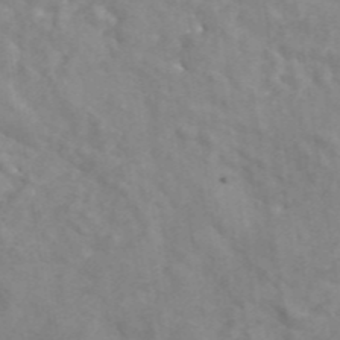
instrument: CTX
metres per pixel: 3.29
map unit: ANa
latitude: 45.8205
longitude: 26.7841
